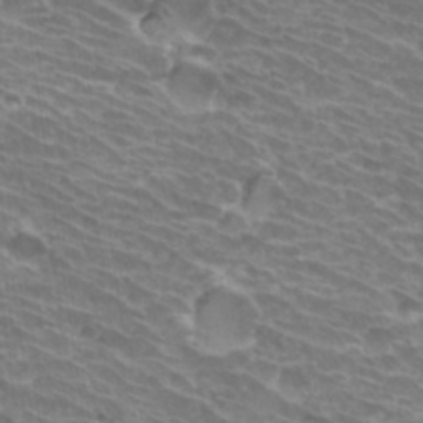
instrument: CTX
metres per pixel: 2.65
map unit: Hto
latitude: 31.3860
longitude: -41.8394
